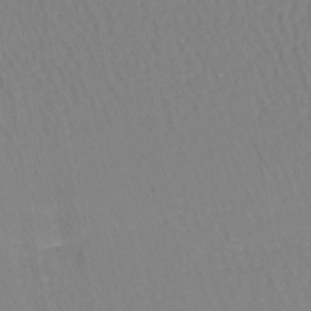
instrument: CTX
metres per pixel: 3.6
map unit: lHb
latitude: -42.0849
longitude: 59.4832
